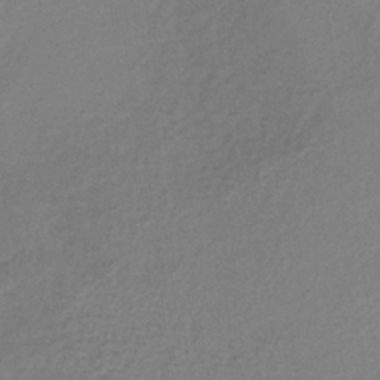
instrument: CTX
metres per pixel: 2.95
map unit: lHb
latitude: -39.0109
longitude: 61.8044
